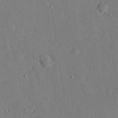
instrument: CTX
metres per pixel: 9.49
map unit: eHh
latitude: 26.2334
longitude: -80.6679
